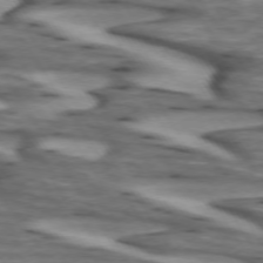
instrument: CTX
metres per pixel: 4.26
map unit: lApd
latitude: 73.1970
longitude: -57.3670
